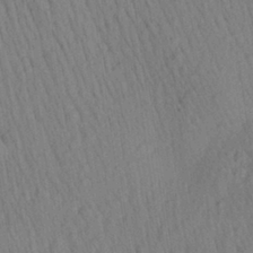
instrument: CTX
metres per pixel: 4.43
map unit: Aa
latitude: 27.8772
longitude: -141.6882
